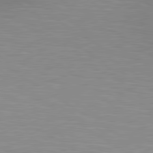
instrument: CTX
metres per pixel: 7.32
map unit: lApd
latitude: 80.4412
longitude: 131.6533
